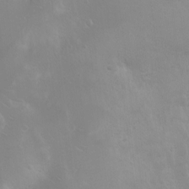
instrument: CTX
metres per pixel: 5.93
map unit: Nhu
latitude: 2.6868
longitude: -24.5167
